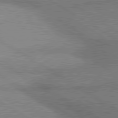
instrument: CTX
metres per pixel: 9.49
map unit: lApd
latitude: 80.4601
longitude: 165.0676
